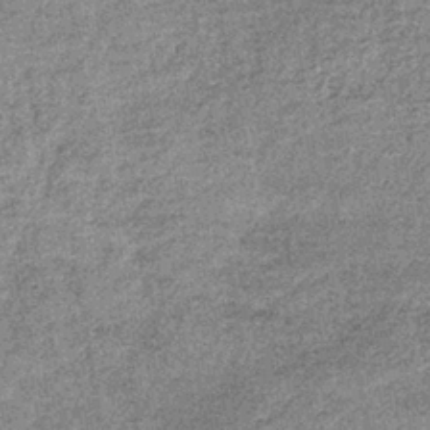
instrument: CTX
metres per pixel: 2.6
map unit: lHb
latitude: -36.6329
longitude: 65.5966
